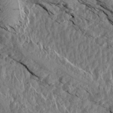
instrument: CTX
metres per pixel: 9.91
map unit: Aa
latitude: 14.6491
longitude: -144.0255
